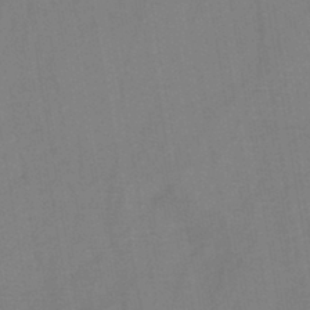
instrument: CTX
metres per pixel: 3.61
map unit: HNb
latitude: -46.0283
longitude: -39.6883
